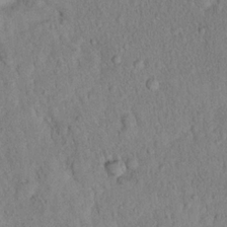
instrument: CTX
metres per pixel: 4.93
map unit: eHh
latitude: 19.2915
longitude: -62.8380
